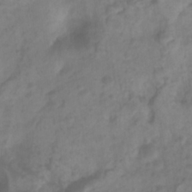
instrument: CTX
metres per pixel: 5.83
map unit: Htu
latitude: 2.4790
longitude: -22.1200
